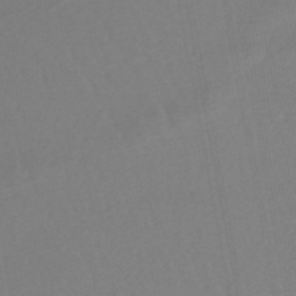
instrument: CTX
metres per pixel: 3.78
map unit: lHb
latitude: -46.9730
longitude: 74.9731
